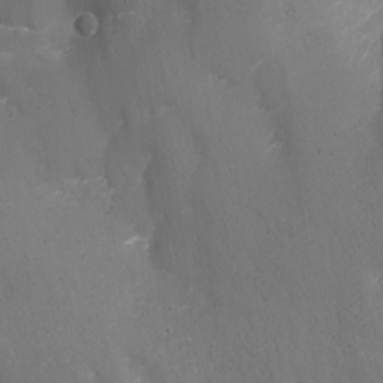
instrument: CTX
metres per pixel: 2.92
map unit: Aa
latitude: -13.5588
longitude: -67.2537
